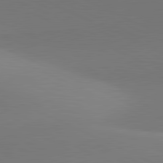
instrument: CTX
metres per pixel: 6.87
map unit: lApd
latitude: 81.5749
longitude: 145.1809
